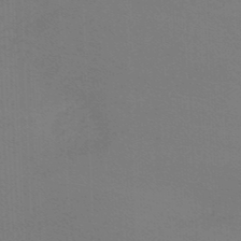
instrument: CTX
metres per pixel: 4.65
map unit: lHb
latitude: -45.9556
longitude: 63.8422
